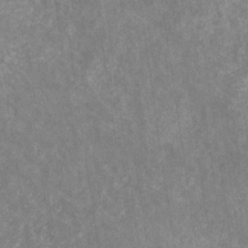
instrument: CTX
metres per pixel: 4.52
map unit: eHb
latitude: -30.7274
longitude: 69.2376
